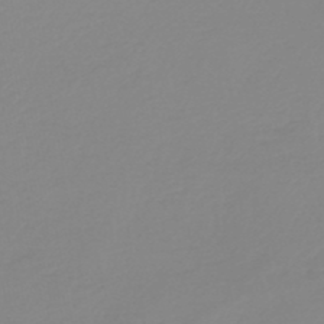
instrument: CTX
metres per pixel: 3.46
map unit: lHb
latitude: -45.2376
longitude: 79.1809
